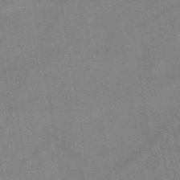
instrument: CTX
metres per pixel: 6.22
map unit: eAb
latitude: 48.9325
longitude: 105.8233
